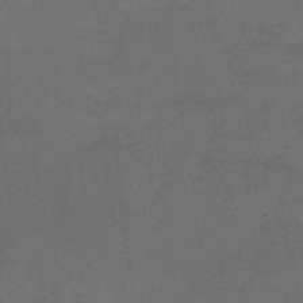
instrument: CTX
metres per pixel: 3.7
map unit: eHb
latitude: -30.8597
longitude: 64.2362
